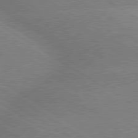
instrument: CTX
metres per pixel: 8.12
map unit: lApd
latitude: 79.6694
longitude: -152.8758
